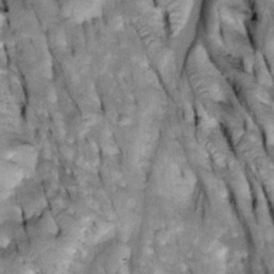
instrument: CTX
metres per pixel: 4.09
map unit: Htu
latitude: -3.6155
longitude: 150.1416
